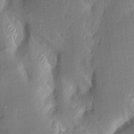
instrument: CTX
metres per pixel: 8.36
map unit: Aa
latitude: 15.7450
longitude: -148.8191
